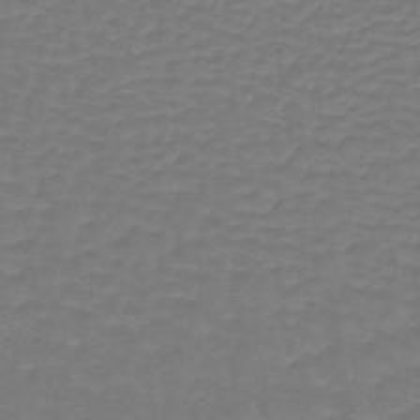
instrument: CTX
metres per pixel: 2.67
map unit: lHb
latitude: -42.9541
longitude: 63.3887
